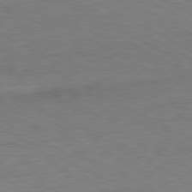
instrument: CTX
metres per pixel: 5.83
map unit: Ap
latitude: -81.2565
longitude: -63.2159
